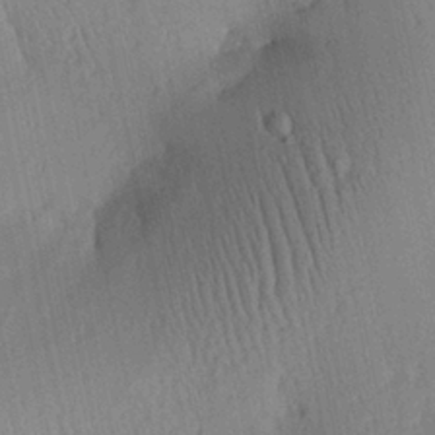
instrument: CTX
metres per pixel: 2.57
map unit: Aa
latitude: 27.8395
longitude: -135.0647
